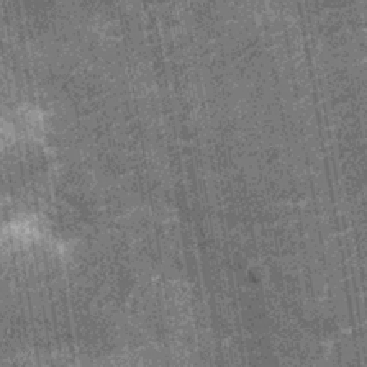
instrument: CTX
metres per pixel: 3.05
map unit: Nhu
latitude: -12.3117
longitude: -22.4790
